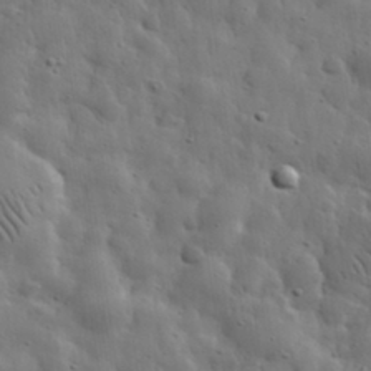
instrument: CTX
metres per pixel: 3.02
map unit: eHh
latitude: 31.9339
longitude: -72.9703
